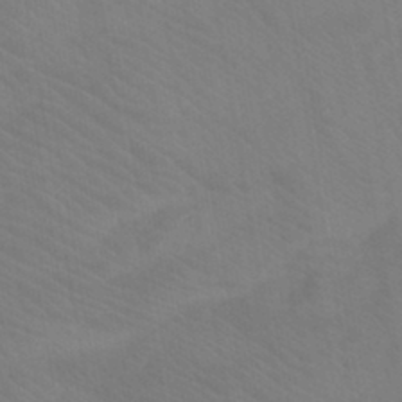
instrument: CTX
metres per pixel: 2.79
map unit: eHb
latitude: -43.5021
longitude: 87.6344
